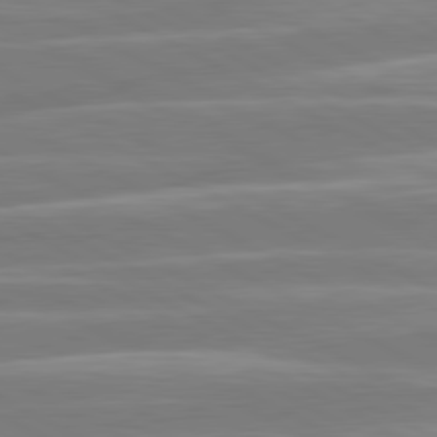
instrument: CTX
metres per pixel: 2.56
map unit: lApd
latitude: 80.7624
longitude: -129.4426
